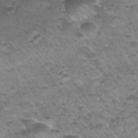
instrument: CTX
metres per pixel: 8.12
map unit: Nhu
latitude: 31.1404
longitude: -52.5546
